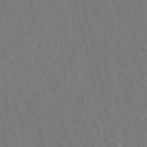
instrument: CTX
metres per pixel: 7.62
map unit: ANa
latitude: 47.9717
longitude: -76.1200
